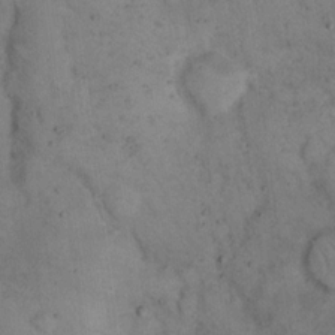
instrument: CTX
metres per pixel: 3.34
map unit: Hto
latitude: 15.8773
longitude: -61.8772
